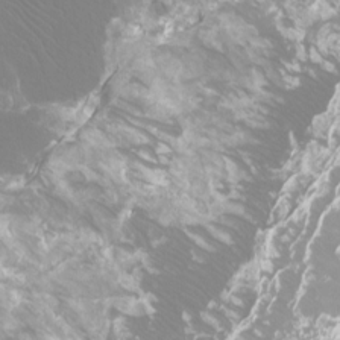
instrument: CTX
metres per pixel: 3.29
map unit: Htu
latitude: -12.8030
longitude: -71.1403
